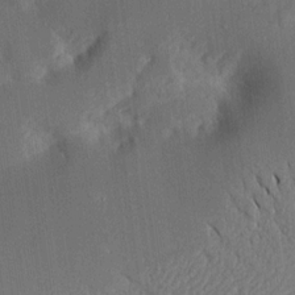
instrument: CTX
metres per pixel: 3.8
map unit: Aa
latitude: 15.4616
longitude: -148.1389
